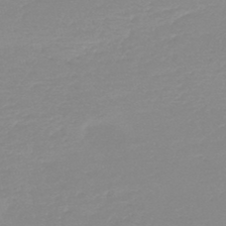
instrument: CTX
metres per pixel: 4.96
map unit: HNb
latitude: -48.7652
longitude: -43.9150
